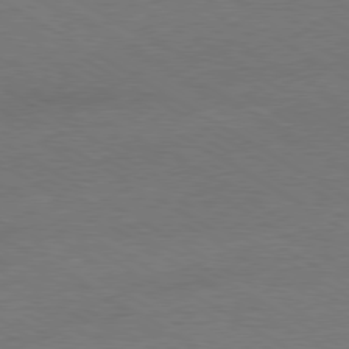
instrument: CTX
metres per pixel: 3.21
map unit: Ap
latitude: -80.2929
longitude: -87.5560
